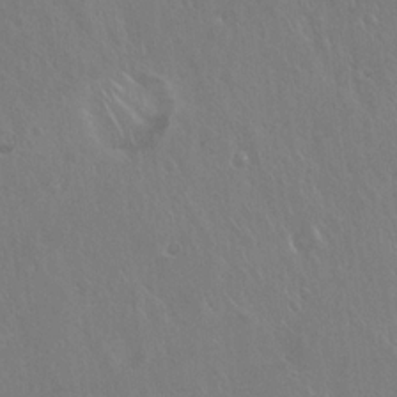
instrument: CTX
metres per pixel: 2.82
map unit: Hto
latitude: 18.2333
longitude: -57.8583
